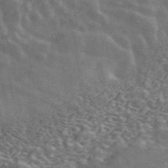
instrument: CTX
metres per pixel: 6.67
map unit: ANa
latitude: 43.7261
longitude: 47.4643
